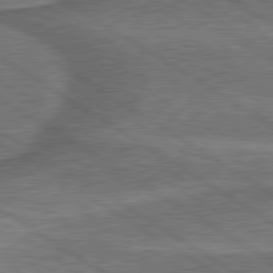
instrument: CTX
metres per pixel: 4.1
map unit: lApd
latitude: 79.9717
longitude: 172.6329
